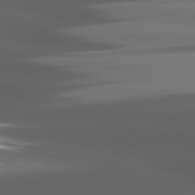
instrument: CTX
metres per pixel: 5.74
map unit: lApd
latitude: 81.3482
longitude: -146.2145
